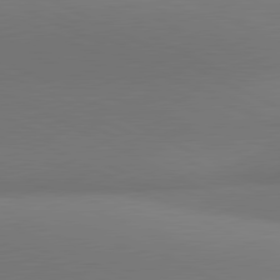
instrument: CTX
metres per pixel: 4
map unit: lApd
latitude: 81.3671
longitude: 145.6533
